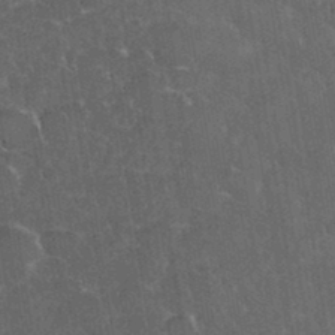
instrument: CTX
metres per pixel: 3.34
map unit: eHh
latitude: 36.7624
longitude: -61.9528
